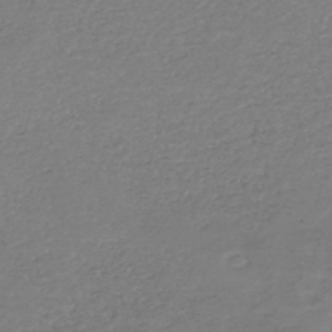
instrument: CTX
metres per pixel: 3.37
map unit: HNhu
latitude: -47.2943
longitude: 28.1417
